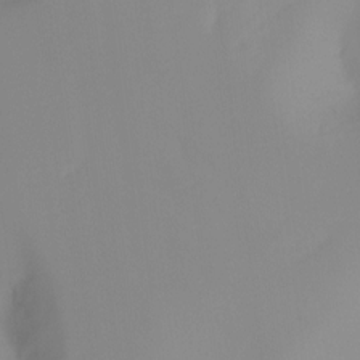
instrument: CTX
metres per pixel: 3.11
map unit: Ht
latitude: -17.3132
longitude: -46.6491
